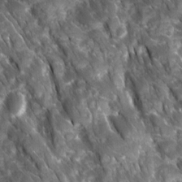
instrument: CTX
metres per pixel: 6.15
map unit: Ave
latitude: 16.6491
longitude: -131.4616
